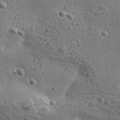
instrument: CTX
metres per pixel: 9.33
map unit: Aa
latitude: 32.7624
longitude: -134.0444
